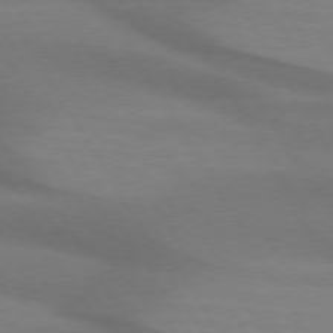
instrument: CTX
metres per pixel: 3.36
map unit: lApd
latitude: 74.2523
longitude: -65.7639
